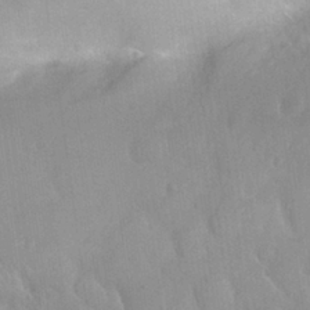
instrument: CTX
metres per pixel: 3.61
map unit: Nhu
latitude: 26.4601
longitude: -56.4412
